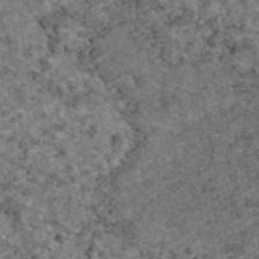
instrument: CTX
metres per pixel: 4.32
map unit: eAb
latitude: 46.1956
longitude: 117.7099
